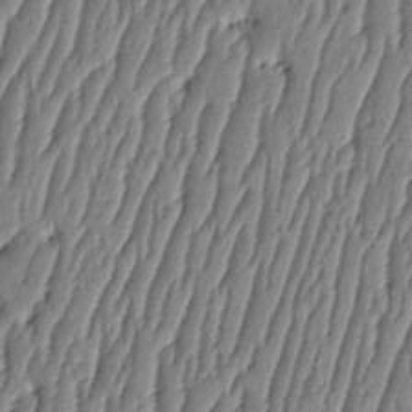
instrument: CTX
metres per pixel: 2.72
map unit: HNhu
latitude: -3.3509
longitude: 13.8234
